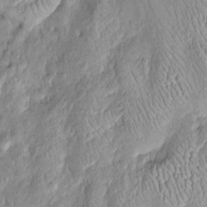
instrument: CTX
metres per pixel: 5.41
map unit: Htu
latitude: -6.1606
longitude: 157.8800
